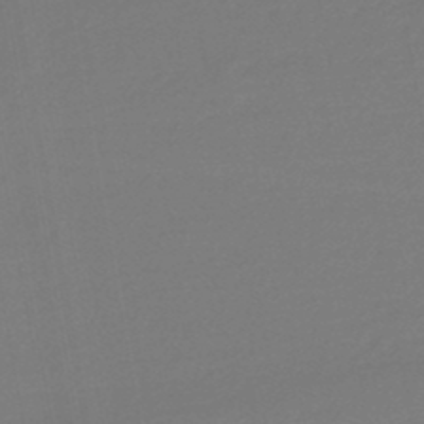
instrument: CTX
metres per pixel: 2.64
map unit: eHb
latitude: -46.5951
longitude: 88.3117
